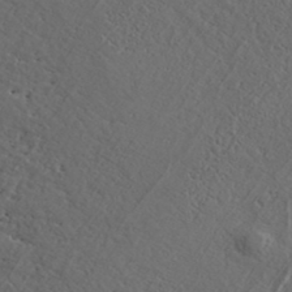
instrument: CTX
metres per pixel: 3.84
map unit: ANa
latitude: 36.4790
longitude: 14.5574
